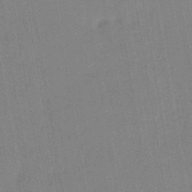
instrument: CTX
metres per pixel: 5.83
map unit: lHb
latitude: -41.2943
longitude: 60.7463
